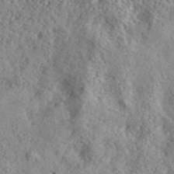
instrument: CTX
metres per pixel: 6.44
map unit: lHvf
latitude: 40.4412
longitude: -88.4790
